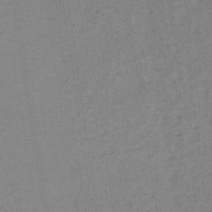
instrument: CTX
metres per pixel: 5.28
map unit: lHb
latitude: -34.3117
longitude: 64.9353
